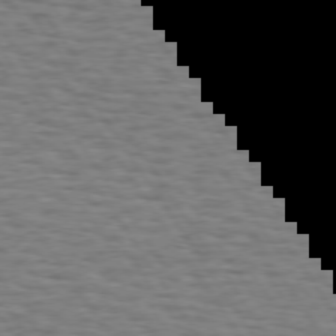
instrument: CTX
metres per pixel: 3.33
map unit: Hpe
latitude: 74.1767
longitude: -132.1767
